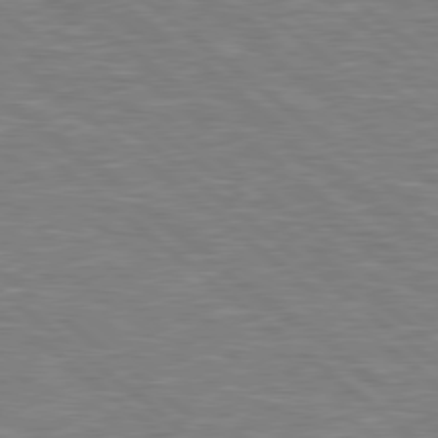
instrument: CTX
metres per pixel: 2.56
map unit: Hpe
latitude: 78.6113
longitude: 179.3887
